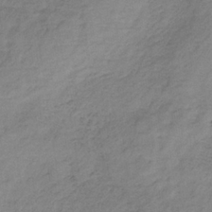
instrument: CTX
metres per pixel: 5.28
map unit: HNb
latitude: -33.2376
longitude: 58.4251
